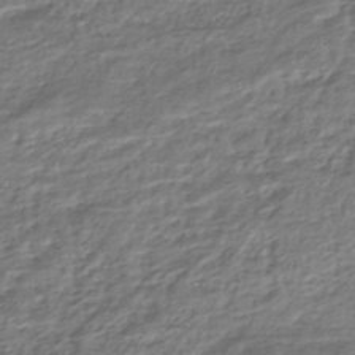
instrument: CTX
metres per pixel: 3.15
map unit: HNhu
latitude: -44.3495
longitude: 102.7274
